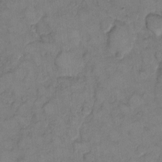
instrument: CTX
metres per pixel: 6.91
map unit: eHh
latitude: 10.4790
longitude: -64.3845
